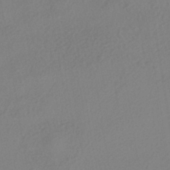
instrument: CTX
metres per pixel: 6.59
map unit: HNhu
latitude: -40.8408
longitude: 104.2928
